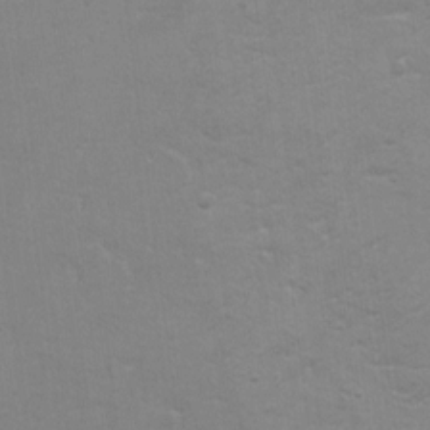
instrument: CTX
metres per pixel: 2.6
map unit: Ht
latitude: 11.8206
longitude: -33.3671
